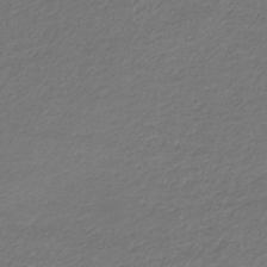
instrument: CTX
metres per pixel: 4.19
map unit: eHb
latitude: -33.0298
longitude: 70.0661
